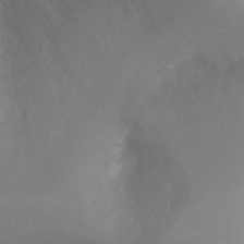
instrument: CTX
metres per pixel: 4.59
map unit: Ht
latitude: -6.6329
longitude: -30.6869
